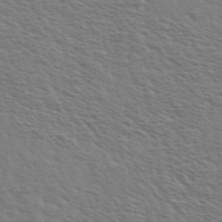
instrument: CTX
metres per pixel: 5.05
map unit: Ave
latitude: 36.9136
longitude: -109.4615
